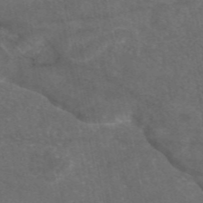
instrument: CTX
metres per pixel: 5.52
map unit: eAb
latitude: 46.4601
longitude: 114.9542
